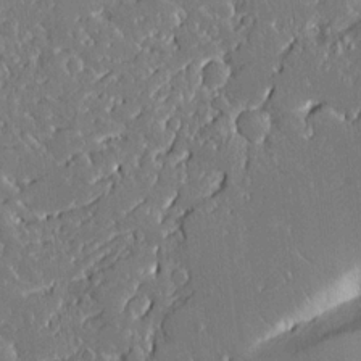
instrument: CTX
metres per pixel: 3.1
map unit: Aa
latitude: 12.8569
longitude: -126.9892
